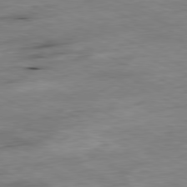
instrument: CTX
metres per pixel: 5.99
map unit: Ap
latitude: -81.1620
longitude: -87.4426
